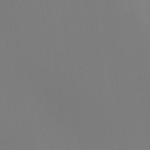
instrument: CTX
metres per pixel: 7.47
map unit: Ht
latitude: -15.7856
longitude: -42.6491
